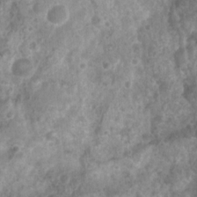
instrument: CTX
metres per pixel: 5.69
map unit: Nhu
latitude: 7.5749
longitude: -21.9528
